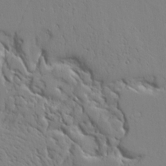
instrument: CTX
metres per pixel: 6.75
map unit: Aa
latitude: 20.1200
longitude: -124.2333
